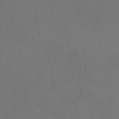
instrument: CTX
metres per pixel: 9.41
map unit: HNhu
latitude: -41.5588
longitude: 106.2362
